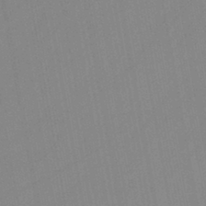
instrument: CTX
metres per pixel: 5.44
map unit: lHb
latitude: -44.3306
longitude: 73.2565
